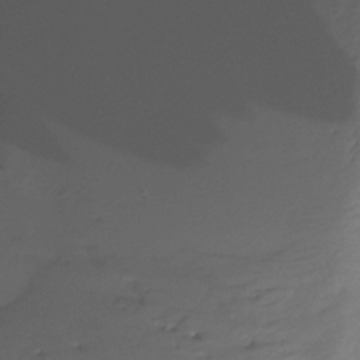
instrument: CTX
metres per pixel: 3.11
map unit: Ht
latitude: -15.4077
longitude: -44.4223
